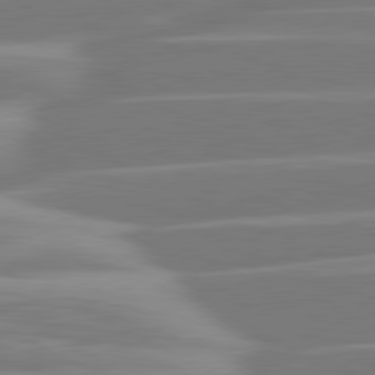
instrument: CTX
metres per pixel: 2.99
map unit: lApd
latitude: 81.1025
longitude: -129.8772
